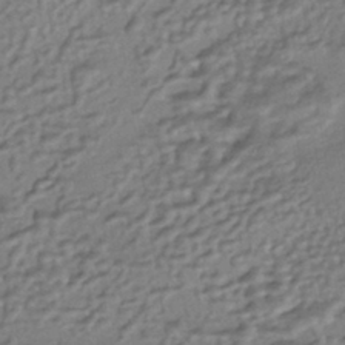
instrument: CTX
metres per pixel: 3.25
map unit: HNhu
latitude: -43.7477
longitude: 95.8989
